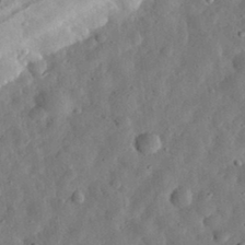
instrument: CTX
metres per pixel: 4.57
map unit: eHh
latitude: 32.6490
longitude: -75.1781
